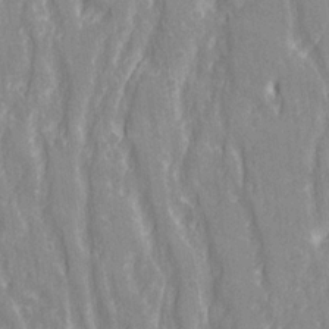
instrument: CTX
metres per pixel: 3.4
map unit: Ave
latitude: 21.8017
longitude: -134.0255
